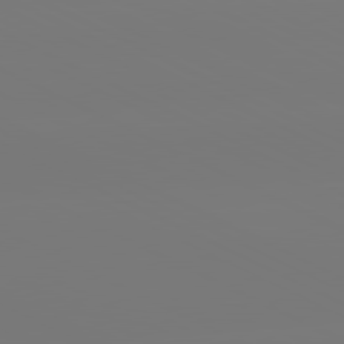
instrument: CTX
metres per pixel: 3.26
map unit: lApd
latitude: 81.0458
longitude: -148.3467
